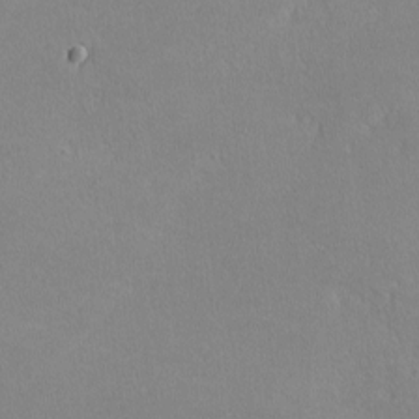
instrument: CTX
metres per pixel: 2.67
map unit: lHvf
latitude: -10.4818
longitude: -100.0444
